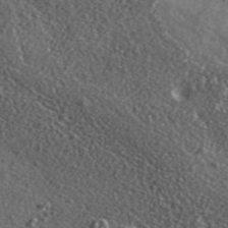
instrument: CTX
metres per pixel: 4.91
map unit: ANa
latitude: 40.5545
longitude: -90.1389
